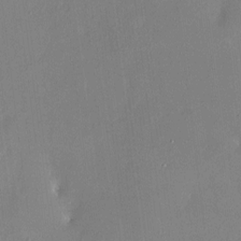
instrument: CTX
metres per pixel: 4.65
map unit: HNhu
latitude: 4.5357
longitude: 11.0675
